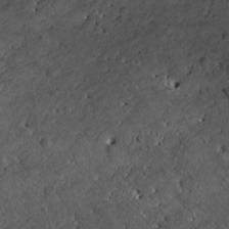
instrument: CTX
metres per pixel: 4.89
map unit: Ave
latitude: 17.1781
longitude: -133.4049
